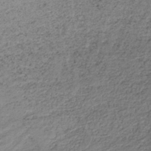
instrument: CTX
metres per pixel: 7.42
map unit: lHb
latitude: -35.2565
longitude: 63.4643
